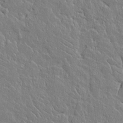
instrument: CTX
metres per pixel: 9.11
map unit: Aa
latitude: 12.3656
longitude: -127.5371
